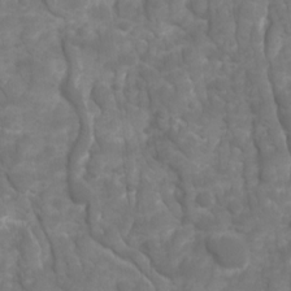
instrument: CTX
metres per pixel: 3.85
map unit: Ave
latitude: 16.6868
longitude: -132.5924
